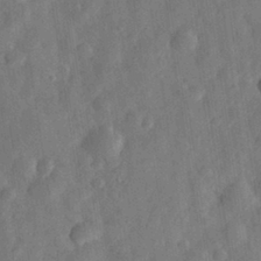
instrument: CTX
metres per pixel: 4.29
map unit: eHh
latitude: 30.6869
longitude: -75.0836
